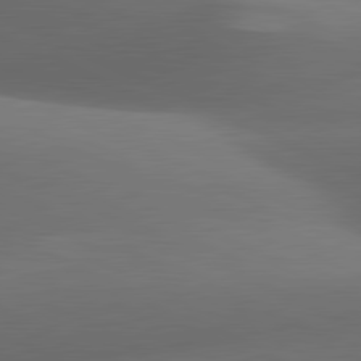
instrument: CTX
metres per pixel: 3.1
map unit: lApd
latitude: 81.3104
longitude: 133.7856
